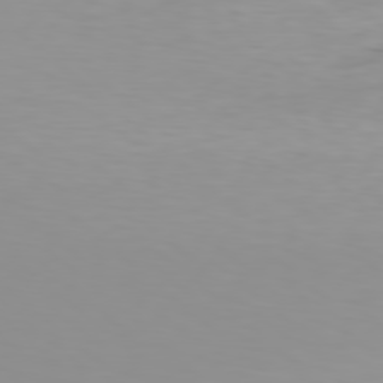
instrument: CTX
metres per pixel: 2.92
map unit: Hpe
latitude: 78.1011
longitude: -137.9339
